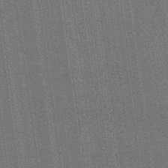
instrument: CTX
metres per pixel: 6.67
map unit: Nhu
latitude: 28.7624
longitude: -68.2334
